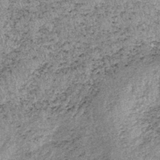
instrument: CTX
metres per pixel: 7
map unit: lHb
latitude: -37.2942
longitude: 66.8030
